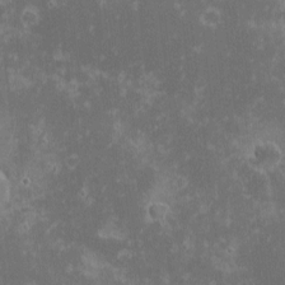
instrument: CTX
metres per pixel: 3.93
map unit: eHh
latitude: -1.0298
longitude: -85.5749
